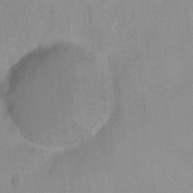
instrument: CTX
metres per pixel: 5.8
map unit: Hto
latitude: -6.8408
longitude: -38.2522
